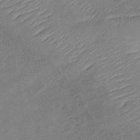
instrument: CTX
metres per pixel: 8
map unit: lHb
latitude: -41.3321
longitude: 78.3306
